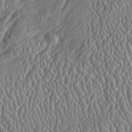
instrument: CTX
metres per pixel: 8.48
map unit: Htu
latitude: -5.7666
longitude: 157.0486
